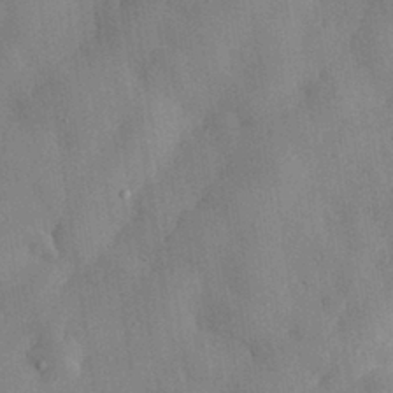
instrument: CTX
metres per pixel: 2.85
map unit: eHh
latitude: 30.8002
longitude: -76.4034
